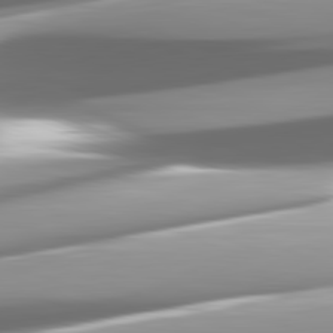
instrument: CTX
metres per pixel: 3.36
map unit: lApd
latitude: 82.3656
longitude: -147.5749
